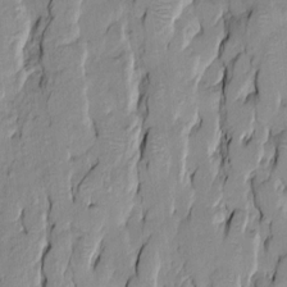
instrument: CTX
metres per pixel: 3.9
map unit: Htu
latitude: -9.6722
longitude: 176.4440
